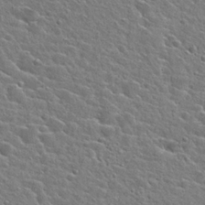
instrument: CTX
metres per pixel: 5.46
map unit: Hto
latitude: 24.6868
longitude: -44.6868
